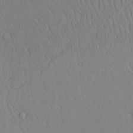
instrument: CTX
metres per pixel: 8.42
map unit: Aa
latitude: 24.8191
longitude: -132.4412
